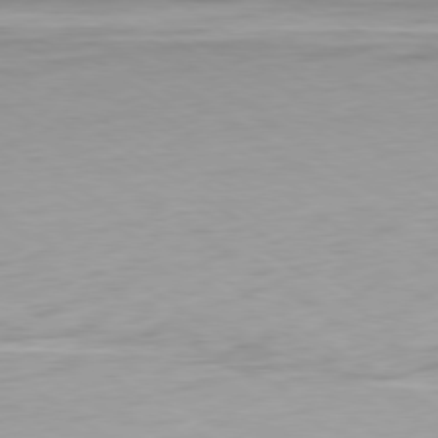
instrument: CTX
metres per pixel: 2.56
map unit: Ap
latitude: -79.4076
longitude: -94.4790
